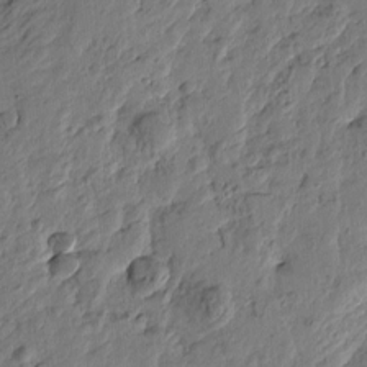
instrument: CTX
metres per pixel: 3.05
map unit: Htu
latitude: -2.1605
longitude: -178.9136
